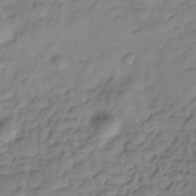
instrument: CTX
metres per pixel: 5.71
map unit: Hve
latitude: -29.5021
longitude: 90.9164
